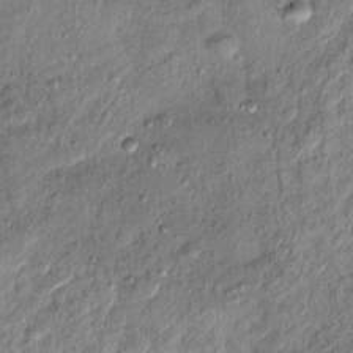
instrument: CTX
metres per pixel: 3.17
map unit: Ht
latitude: 11.3293
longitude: -37.8583
